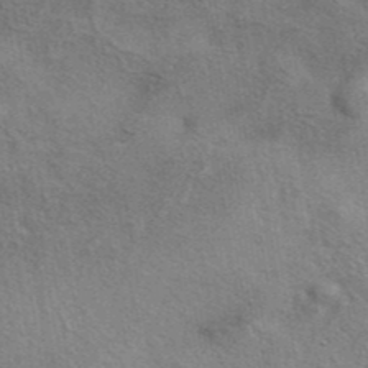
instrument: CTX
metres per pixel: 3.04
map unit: eAb
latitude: 41.4993
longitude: 103.8989
